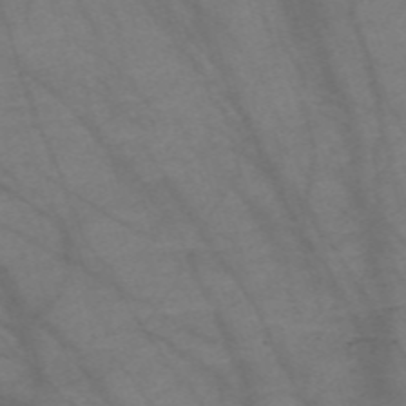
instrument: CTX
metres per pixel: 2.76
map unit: Nve
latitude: -58.8219
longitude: 64.3118
